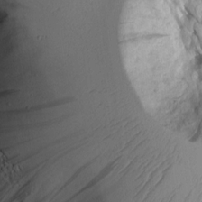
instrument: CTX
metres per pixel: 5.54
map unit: Aa
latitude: 10.3278
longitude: -126.4601
